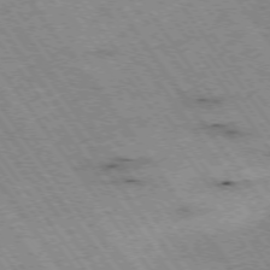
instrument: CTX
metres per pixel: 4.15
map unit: Hpe
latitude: -74.8786
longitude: 3.8989
